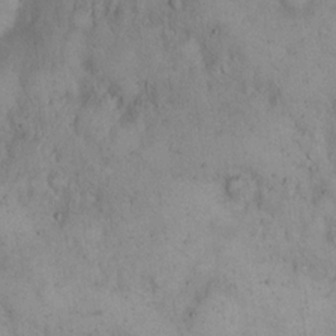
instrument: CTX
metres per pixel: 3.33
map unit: Hto
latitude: 14.8569
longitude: -60.3467
